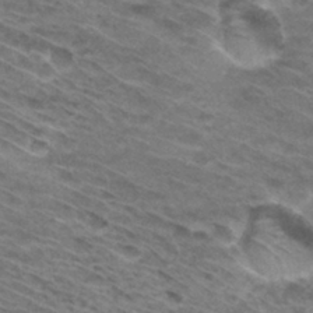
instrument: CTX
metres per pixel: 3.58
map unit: Hto
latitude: 31.4616
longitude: -46.3090
